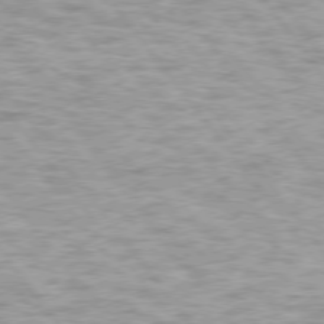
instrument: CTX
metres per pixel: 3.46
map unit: lApd
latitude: 75.0836
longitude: -48.5357
